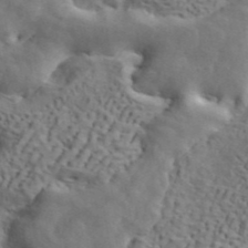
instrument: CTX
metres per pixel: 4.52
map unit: ANa
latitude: 42.8191
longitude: 13.7100
